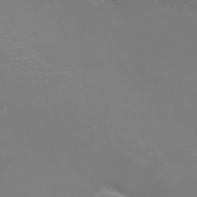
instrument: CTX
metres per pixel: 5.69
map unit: eHh
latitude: -6.7085
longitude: -79.1403
